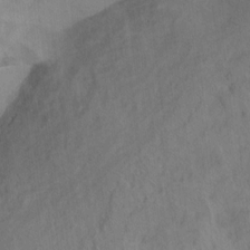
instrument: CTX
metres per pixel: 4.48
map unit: Hto
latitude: 6.6301
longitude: -37.5560
